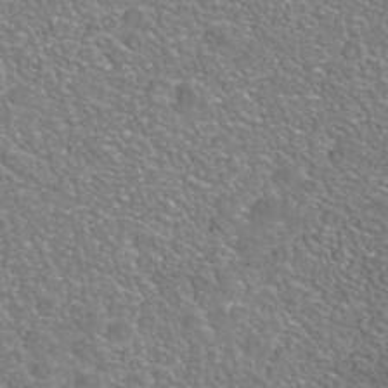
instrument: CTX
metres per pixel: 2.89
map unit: Nhe
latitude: -41.4076
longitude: -99.9339
